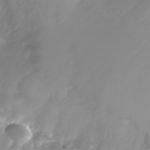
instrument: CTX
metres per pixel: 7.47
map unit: Nhu
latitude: -28.5196
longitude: -67.5371
